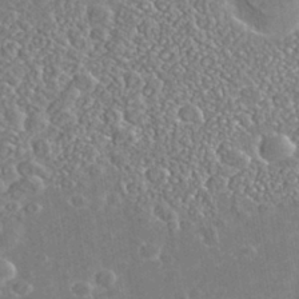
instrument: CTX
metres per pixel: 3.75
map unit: Nhe
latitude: -40.7652
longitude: -101.0081
